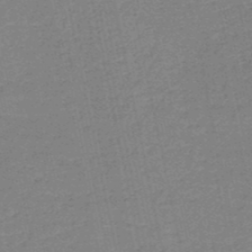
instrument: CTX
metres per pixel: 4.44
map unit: HNb
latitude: -49.9745
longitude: -48.8947
